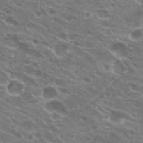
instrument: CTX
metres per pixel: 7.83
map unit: Hto
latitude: 23.9339
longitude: -38.8380
